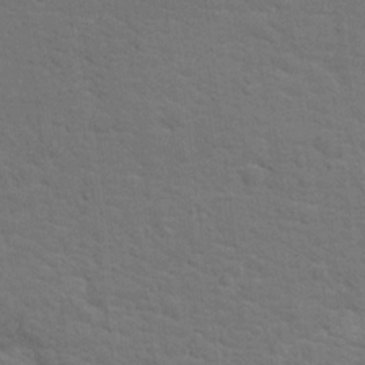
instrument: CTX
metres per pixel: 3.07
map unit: Hto
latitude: 15.7450
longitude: -38.2711
